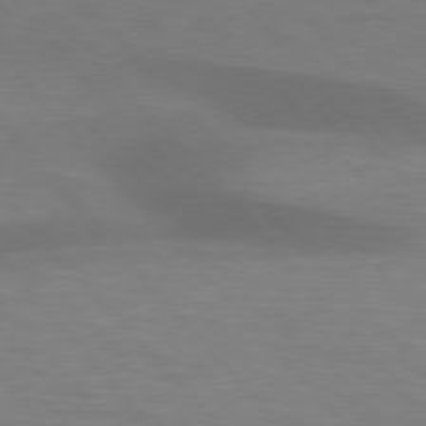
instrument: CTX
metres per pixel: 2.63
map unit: lApd
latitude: 76.4790
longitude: -58.7624
